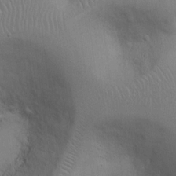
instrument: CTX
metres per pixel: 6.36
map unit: Hto
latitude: 12.3656
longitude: -56.5545
